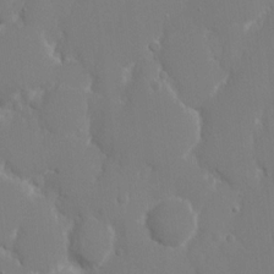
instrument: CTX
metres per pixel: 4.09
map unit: eHh
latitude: 14.8758
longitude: -71.5938
